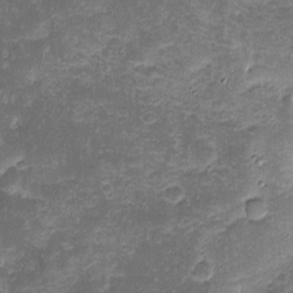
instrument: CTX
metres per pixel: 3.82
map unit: eHh
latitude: -1.1432
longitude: -86.2900
